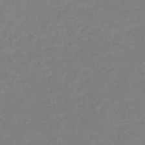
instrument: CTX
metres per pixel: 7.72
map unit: eHb
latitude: -45.9745
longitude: 84.1983
